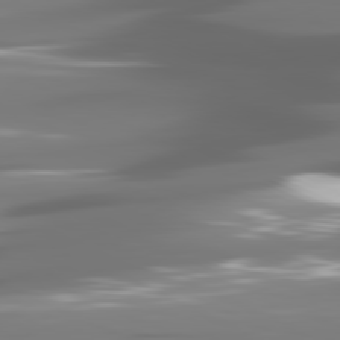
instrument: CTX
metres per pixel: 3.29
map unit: lApd
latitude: 81.2726
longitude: -140.7624
